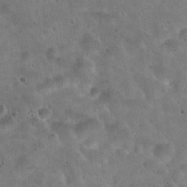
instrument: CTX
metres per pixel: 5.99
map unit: Hto
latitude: 22.1956
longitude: -54.1389
